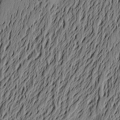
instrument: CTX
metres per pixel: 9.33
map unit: Aa
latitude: 22.6112
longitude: -149.1592
